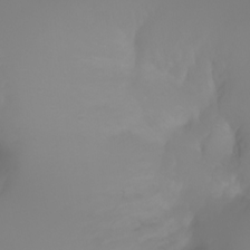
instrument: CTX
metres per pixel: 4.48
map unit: Ht
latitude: -2.7274
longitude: -61.3104
